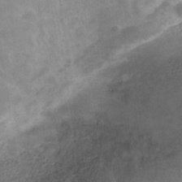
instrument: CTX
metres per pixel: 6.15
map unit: Hve
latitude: -31.7288
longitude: 93.7667
